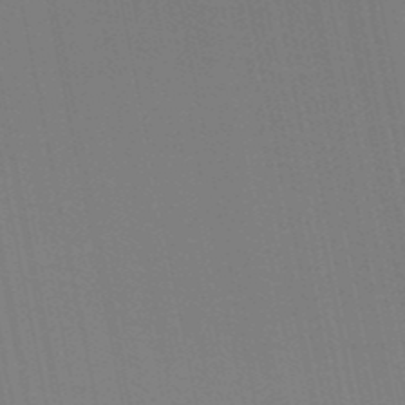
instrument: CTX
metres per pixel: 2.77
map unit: HNb
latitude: -51.1242
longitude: -47.0648
